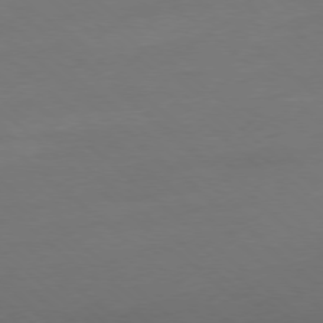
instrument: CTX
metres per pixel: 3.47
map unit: Ap
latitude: -78.3873
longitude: -57.0458
